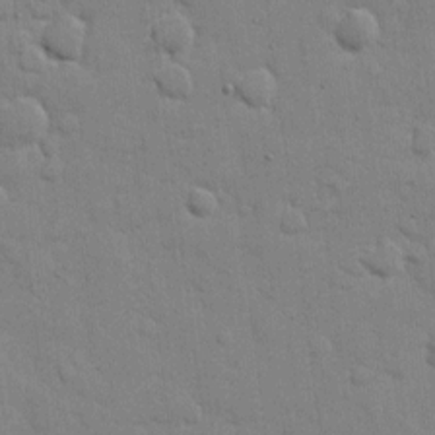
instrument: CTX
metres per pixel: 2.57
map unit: eHh
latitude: 10.1578
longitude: -67.0647
